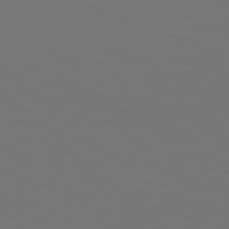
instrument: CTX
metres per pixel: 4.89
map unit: Hpe
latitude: 78.6491
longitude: -173.7071
